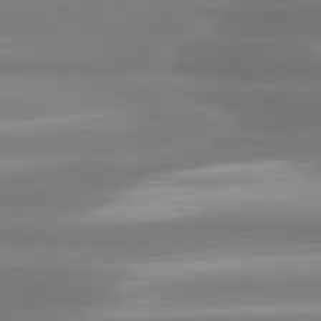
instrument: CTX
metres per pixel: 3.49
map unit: lApd
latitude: 80.4979
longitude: -135.0836
